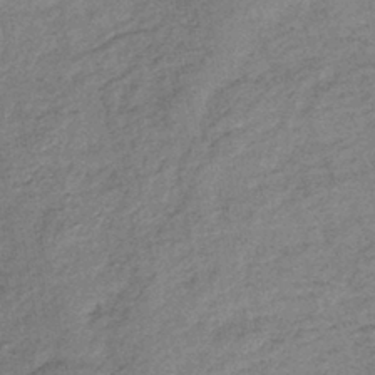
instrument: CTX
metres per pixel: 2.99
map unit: lHb
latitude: -40.6518
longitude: 71.3888
